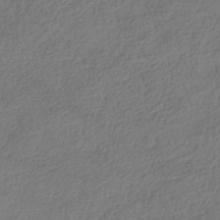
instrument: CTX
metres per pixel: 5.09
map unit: HNhu
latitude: -39.8234
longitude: 102.8786
